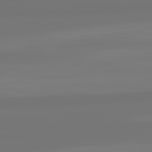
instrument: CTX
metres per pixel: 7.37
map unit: lApd
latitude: 82.1766
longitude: -177.1970
